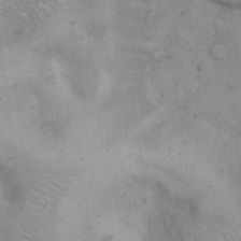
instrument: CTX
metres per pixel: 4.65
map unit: Hto
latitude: 13.3293
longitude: -56.0255
